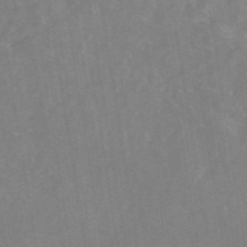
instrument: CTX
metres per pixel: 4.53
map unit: eAb
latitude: 46.3468
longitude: 126.8219
